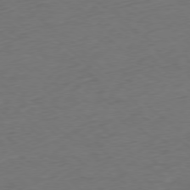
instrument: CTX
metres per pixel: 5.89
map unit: Ap
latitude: -78.5573
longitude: -70.0255
